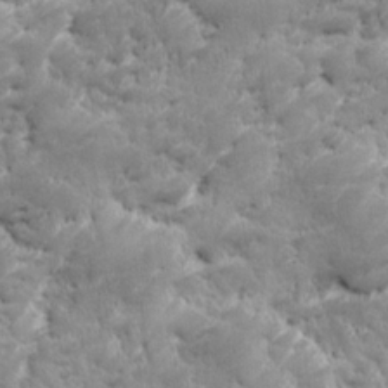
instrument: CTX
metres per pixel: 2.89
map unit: Ave
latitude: 16.8569
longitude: -135.7260
